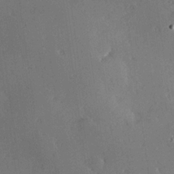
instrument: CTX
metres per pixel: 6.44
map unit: Hve
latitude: 25.3859
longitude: -92.9135
